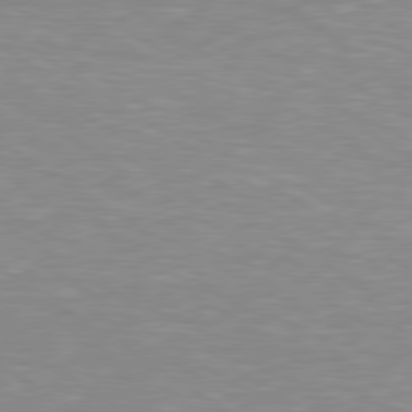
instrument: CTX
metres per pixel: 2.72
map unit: lApd
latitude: 79.0081
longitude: -88.0822
